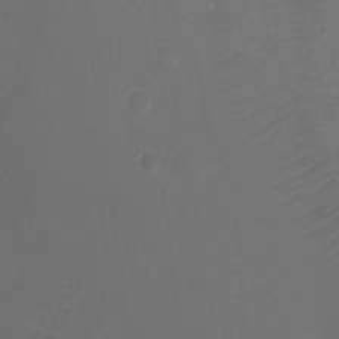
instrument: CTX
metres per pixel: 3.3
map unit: Ht
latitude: -10.6519
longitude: -35.4804
